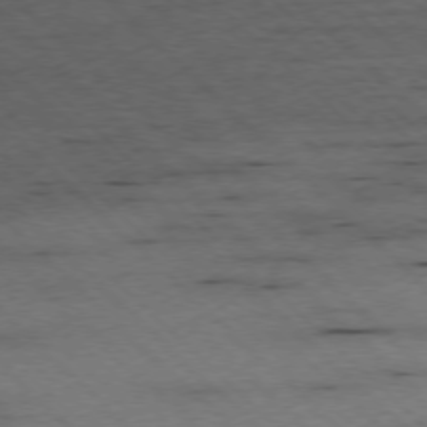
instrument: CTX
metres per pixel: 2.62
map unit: Ap
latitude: -77.1809
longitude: -86.6679
